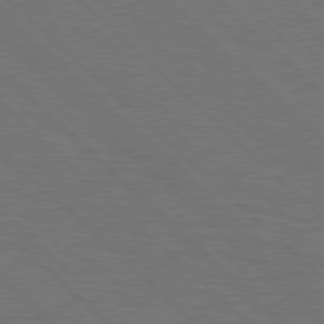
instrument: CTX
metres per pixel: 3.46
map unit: Hpe
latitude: 77.5749
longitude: -155.4615
